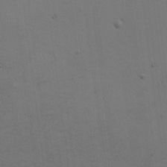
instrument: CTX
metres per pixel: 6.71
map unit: HNhu
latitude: 11.0836
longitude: 23.3510
